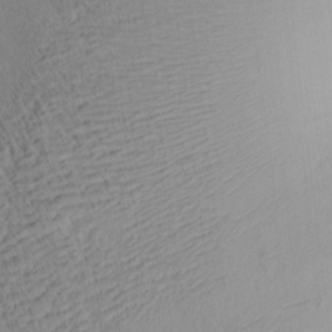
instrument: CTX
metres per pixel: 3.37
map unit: eHh
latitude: -1.0487
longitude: 15.2943
